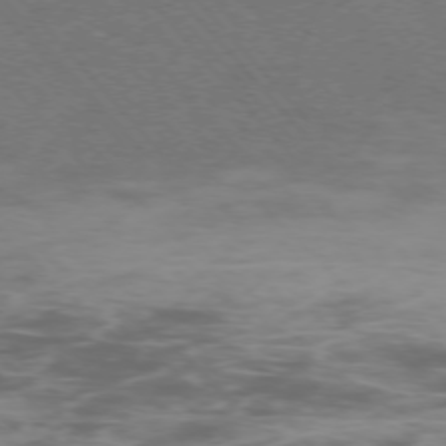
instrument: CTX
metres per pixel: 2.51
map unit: Ap
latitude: -75.8045
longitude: -68.6869
